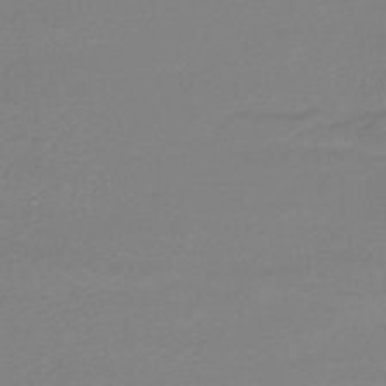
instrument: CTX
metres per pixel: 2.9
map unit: eHb
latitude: -44.9353
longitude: 89.8989
